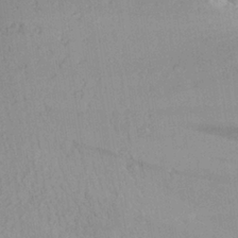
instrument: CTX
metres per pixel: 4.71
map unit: Aa
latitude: 26.7624
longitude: -134.9513
